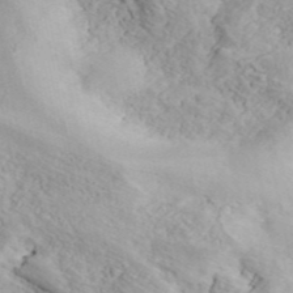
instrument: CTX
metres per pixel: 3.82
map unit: ANa
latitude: 42.6491
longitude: 55.1998
